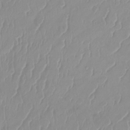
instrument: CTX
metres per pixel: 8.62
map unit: Ht
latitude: -14.2551
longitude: -51.0080
